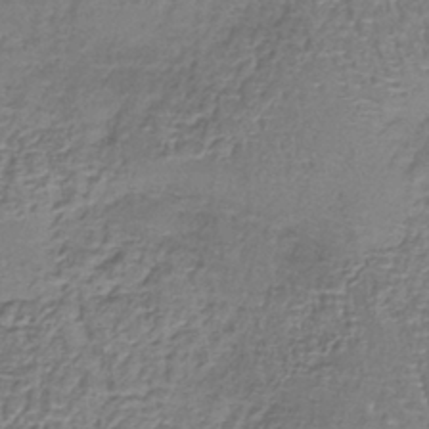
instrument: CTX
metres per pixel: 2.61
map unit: lHb
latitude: -39.0864
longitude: 61.0864
